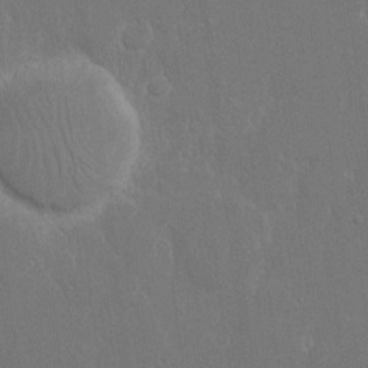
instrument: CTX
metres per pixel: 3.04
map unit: eHh
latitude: 15.9906
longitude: -72.1578
